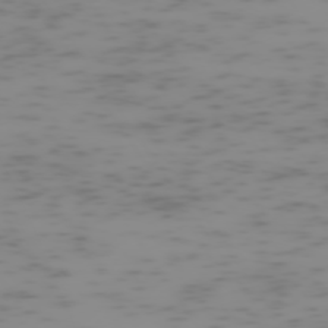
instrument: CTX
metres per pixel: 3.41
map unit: Hpe
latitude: -74.5007
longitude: 7.1998
